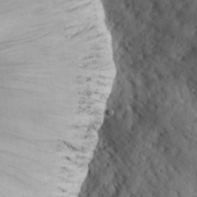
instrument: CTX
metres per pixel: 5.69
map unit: eHh
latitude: 24.7435
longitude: -67.5560
